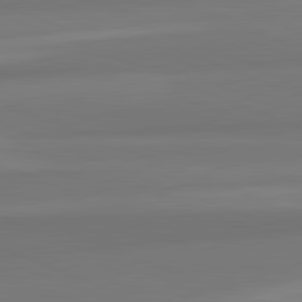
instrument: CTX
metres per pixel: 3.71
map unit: lApd
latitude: 82.3467
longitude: 177.4832
